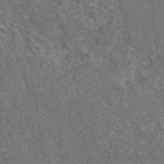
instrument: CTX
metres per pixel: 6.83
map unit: eAb
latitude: 47.0081
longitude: 115.1620
